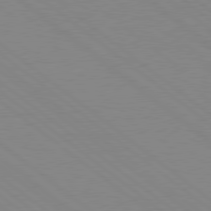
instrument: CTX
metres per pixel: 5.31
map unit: Hpe
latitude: 78.7624
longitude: -124.1955
